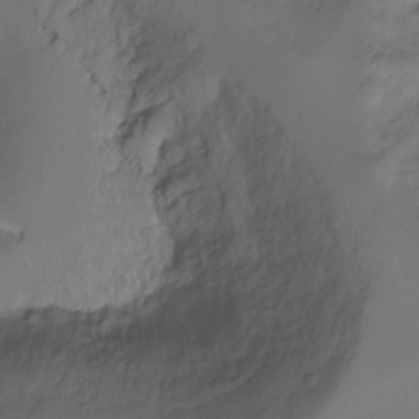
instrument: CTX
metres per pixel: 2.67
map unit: Ht
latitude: -6.3117
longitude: -34.1388
